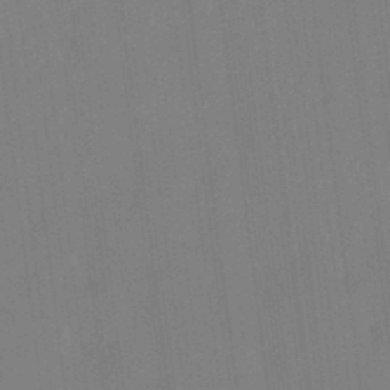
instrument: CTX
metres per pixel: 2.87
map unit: HNhu
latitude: 6.1767
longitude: 0.3496
